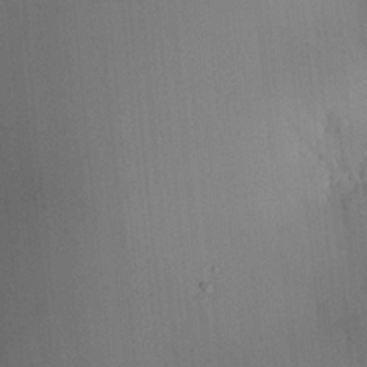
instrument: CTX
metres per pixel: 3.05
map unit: HNhu
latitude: 13.7828
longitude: 12.9542
